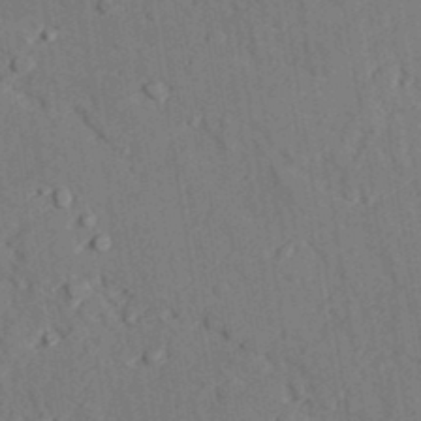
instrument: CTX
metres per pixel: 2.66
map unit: lAvf
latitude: 27.2915
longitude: -109.3859
